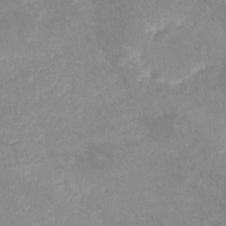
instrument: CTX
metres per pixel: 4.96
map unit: lHvf
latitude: -14.2173
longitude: -102.5357
